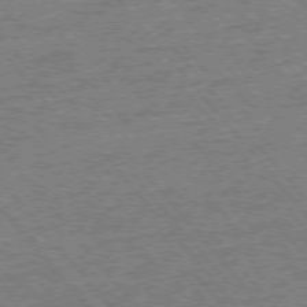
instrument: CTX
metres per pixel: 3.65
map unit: Ap
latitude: -77.1998
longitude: -96.7246
